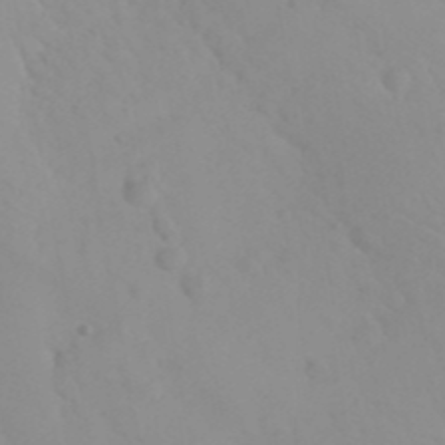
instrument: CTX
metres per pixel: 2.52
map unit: eHh
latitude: 24.9135
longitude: -66.6301
